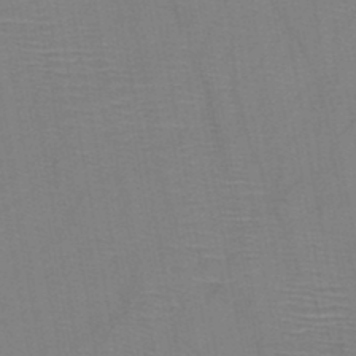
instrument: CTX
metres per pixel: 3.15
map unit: HNb
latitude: -45.8045
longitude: -40.5734
